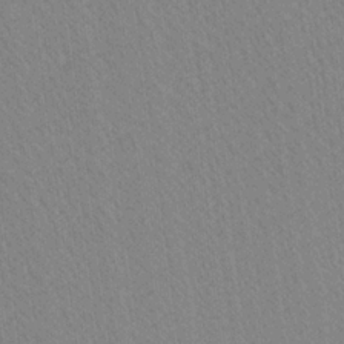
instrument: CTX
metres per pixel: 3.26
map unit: Ave
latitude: 20.8947
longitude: -139.2726
